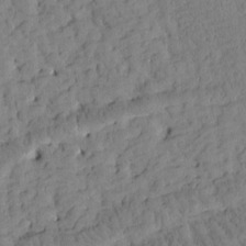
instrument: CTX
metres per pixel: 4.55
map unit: Htu
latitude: -4.0850
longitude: 173.7666
